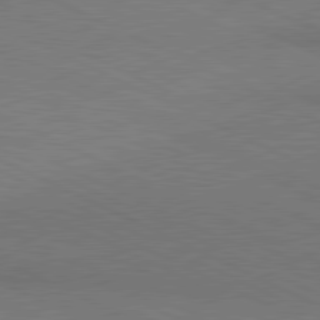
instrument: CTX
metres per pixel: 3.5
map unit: lApd
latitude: 80.8947
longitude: 148.0283
